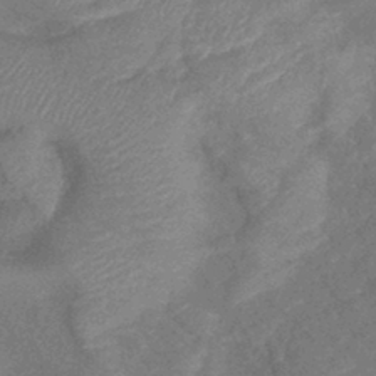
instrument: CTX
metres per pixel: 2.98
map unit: lHb
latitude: -40.4440
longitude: 77.2943
